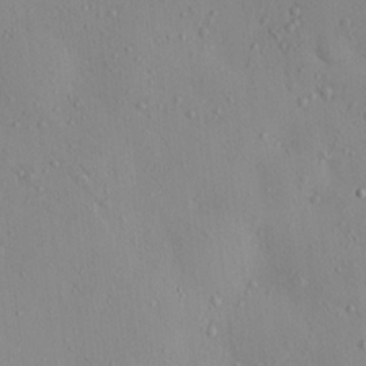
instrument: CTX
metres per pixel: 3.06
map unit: eHh
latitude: -0.0472
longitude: 17.9745
